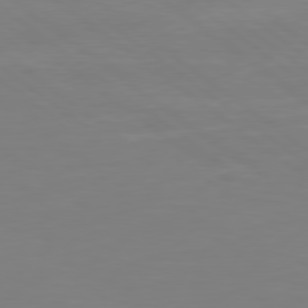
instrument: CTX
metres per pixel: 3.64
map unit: Hpe
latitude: 78.8947
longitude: -141.7827
